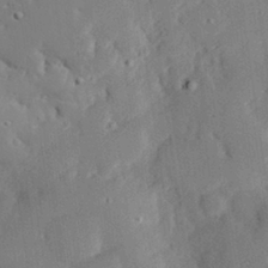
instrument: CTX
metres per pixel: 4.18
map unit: eHh
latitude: 28.6112
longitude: -82.2333
